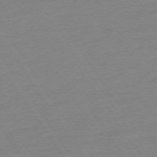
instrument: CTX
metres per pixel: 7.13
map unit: Ap
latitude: -74.0094
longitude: -81.1403
